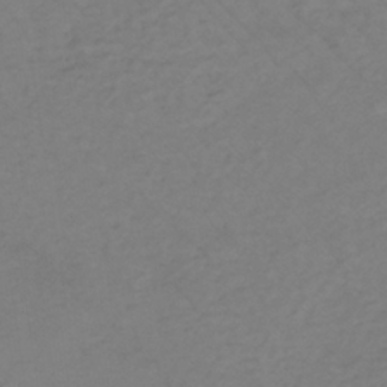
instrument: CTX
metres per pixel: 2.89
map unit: lHb
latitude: -35.3888
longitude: 70.3684
